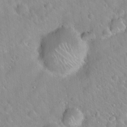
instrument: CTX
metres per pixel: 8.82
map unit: Hto
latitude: 20.4790
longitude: -53.3104
